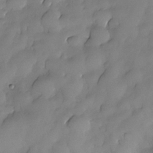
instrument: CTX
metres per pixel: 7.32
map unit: Nhe
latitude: -30.1039
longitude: -139.8583
